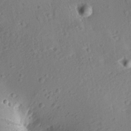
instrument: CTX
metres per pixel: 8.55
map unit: Aa
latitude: 12.5735
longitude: -143.3293
